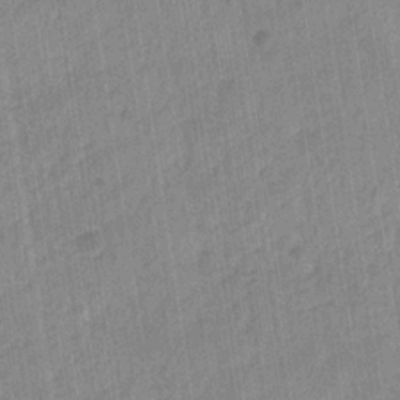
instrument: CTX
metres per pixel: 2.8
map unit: eHb
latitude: -29.4454
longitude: 69.6155
